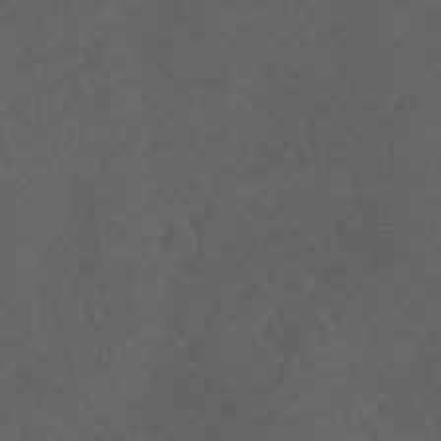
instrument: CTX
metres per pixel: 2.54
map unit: Ave
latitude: -0.1228
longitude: -113.4426
